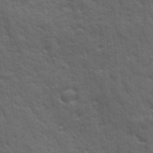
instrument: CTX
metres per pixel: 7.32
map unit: Ave
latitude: 19.0269
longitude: -133.6127
